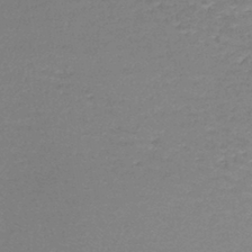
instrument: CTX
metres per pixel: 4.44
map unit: lHb
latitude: -42.1983
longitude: 59.2186
